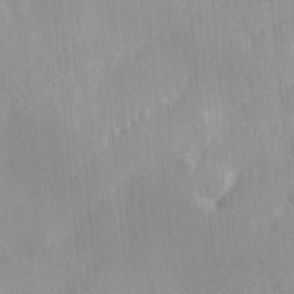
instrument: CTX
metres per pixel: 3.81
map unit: Hve
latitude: 31.1026
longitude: 149.0298
